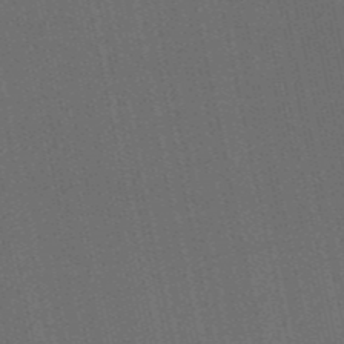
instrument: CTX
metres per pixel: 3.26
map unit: HNb
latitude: -53.3509
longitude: -42.6680
